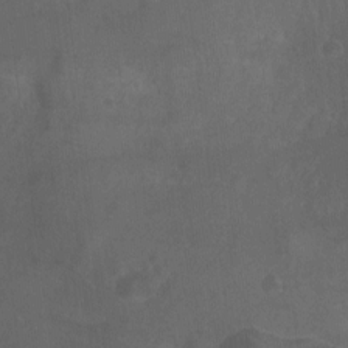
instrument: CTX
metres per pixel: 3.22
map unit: Nhu
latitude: -12.5007
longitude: -72.7813
